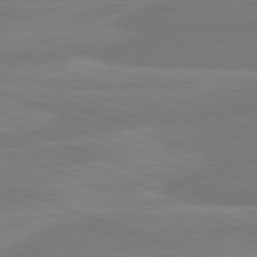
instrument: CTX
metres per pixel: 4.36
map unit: lApd
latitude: 81.8961
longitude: -175.3860
